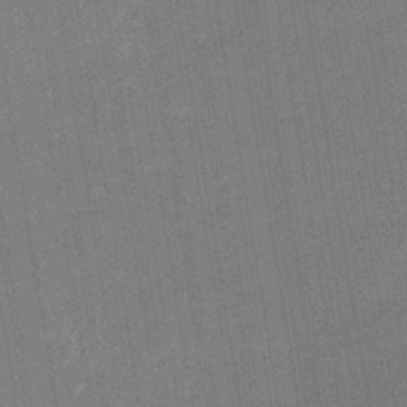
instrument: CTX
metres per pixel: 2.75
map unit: eHb
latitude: -36.6707
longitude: 73.9367
